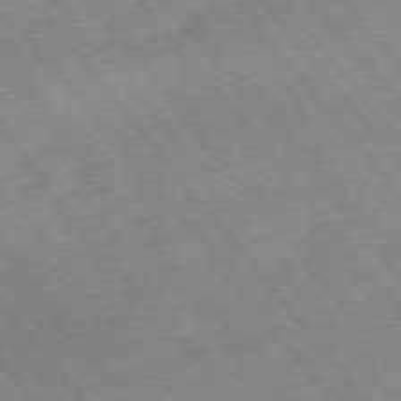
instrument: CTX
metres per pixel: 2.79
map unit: Hpe
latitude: -75.6533
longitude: -17.1025
